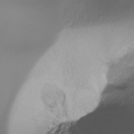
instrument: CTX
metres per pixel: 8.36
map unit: Ht
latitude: -16.9164
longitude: -45.9717
